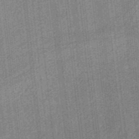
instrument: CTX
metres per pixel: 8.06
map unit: eHb
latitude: -35.8611
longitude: 79.9178
